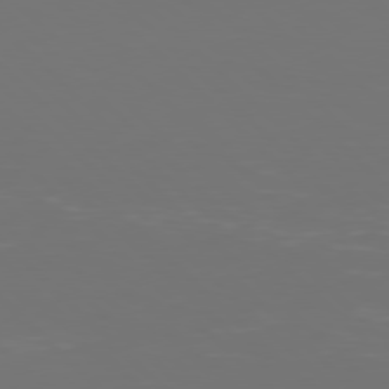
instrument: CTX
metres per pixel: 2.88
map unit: Hpe
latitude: 77.5938
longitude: -171.1592
